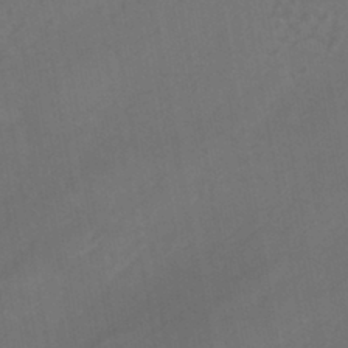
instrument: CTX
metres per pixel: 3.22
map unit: eHb
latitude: -43.5021
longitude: 88.0094
